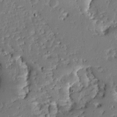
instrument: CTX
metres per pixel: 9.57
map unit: Ave
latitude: 12.9325
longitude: -137.8961
